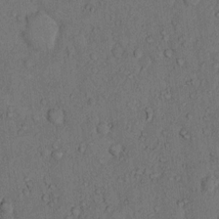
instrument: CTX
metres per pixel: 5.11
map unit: Hto
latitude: 10.4790
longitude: -59.2537
